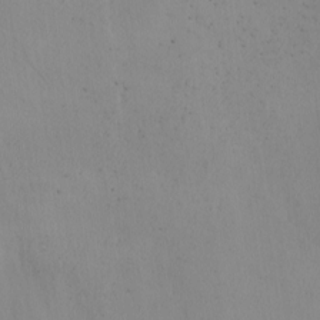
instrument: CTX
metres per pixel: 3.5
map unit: Nhu
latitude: -4.2739
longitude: -93.8772
